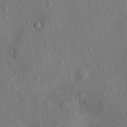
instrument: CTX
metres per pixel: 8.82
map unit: eHh
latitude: 5.0080
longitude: -73.4805
